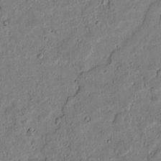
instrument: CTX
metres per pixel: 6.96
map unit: lAvf
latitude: 5.9528
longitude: 168.2928
